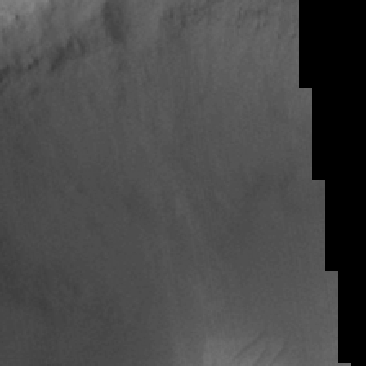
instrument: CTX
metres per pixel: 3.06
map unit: Nhu
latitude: 29.6883
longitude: -53.1592
